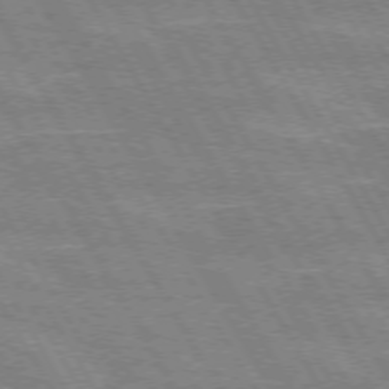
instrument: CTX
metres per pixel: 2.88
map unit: lApd
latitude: 72.1578
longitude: -55.7449
